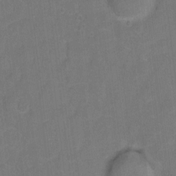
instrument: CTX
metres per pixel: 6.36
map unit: Hto
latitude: 3.2915
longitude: -33.0836
